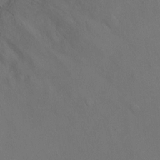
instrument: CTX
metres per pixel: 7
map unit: Ht
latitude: -4.4062
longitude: -26.0255
